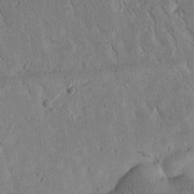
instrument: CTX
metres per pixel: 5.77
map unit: Htu
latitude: -3.8800
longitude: 173.7288
